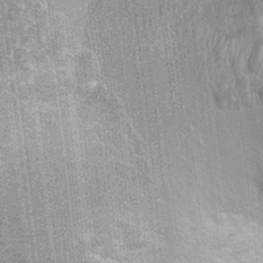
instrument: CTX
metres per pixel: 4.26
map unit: Ht
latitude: 0.0255
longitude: -17.4048
